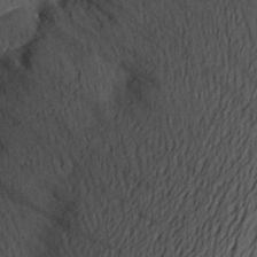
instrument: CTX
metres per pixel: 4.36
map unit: Aa
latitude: 25.9150
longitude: -145.3481
